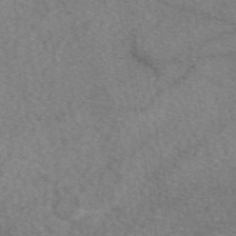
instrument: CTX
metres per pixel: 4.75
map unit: eAb
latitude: 49.0081
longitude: 111.0864
